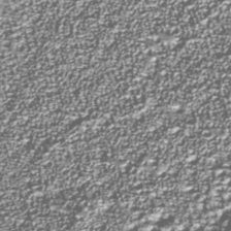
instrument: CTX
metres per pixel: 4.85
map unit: Nhu
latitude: -38.6519
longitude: -83.0836
